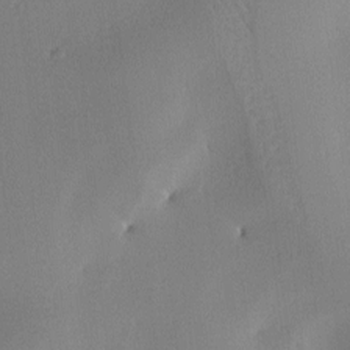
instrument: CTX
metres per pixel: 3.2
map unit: Ave
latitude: 2.2900
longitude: -115.5371
